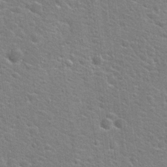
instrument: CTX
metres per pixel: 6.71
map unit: Hto
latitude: 21.7828
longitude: -44.2522
